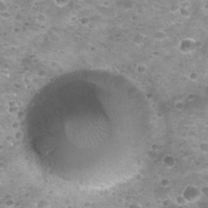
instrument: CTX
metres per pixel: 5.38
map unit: Nhu
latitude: 27.3860
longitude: -54.9136
